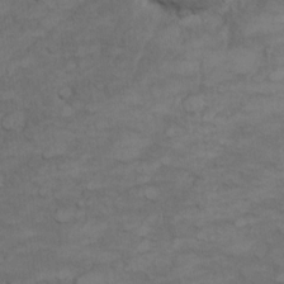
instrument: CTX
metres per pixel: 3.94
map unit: Nhu
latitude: 9.1025
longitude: -24.9702
